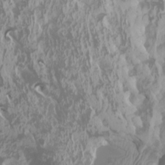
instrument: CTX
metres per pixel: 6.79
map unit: Htu
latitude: -4.8786
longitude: -90.0444
